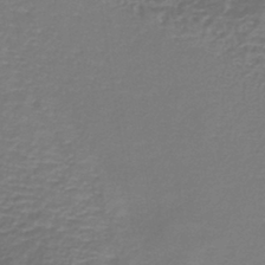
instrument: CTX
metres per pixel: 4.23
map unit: lHb
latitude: -41.0108
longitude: 58.9352
